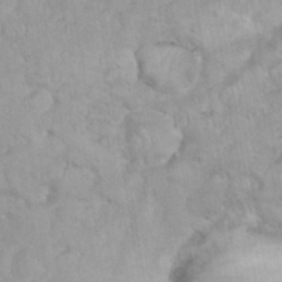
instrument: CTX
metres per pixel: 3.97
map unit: eHh
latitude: 35.5938
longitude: -62.2145
